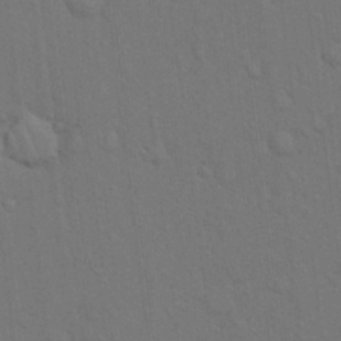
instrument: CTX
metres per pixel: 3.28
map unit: Hto
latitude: 15.2348
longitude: -57.7449
